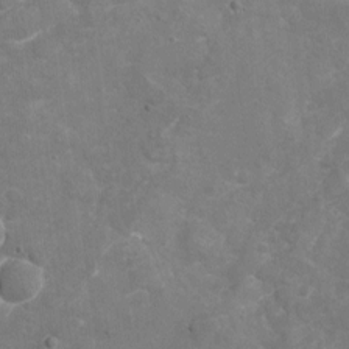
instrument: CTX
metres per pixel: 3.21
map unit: Nhu
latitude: -17.4833
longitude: -57.1781
